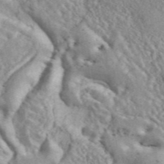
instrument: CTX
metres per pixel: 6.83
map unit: ANa
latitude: 45.7449
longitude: 27.3509
